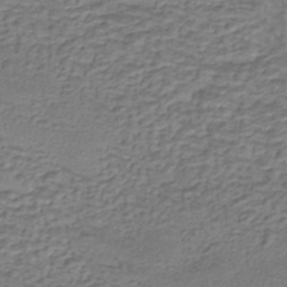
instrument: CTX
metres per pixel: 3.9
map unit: eHh
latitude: -43.5021
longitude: 120.3873
